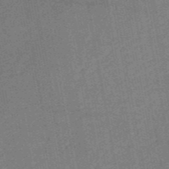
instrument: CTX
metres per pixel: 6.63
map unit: HNb
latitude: -52.9541
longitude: -48.1956
